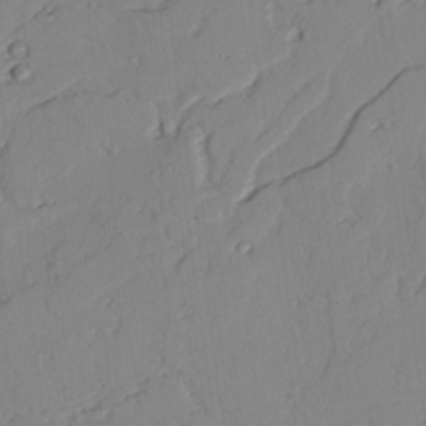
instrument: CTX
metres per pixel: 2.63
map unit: lAvf
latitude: 25.3859
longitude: -110.9892
